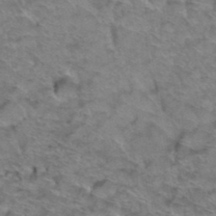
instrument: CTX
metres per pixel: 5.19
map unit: Hto
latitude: 38.7435
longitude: -44.5357
